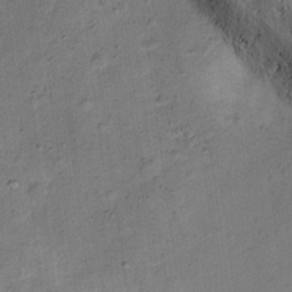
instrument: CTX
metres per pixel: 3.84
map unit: Ht
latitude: 12.9325
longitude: -40.2900
